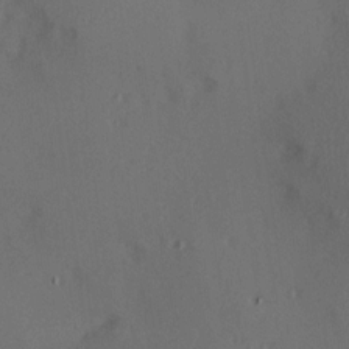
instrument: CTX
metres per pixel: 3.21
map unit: Hve
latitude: 13.8583
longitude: -90.3089
